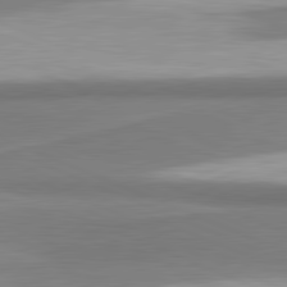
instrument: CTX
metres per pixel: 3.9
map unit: lApd
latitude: 81.5749
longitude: 165.1809
